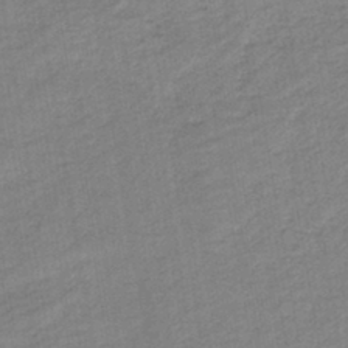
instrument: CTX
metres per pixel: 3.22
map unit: HNb
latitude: -41.1620
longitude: 50.7652
